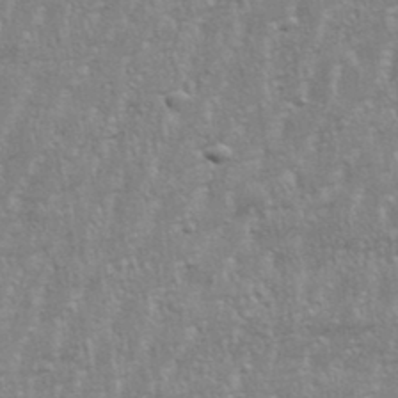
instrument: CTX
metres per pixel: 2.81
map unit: eHh
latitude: 34.5545
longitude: -132.3278
